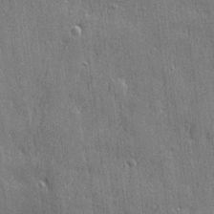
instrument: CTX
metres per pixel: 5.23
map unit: eHh
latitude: 5.5560
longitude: -75.6694
